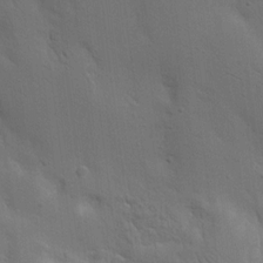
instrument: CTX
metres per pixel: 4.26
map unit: Nhu
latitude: 16.1011
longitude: -78.1767
